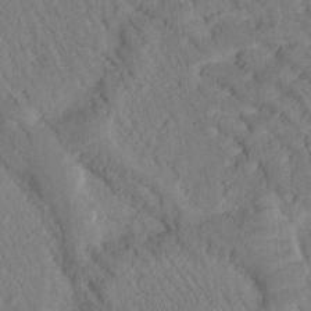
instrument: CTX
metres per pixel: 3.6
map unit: Htu
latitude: -0.7086
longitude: 172.8219
